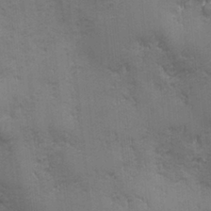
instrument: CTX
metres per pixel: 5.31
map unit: Ave
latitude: -7.2187
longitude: -120.5924
